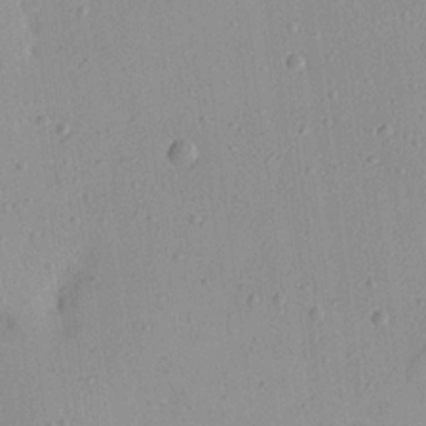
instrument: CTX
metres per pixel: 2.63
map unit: Aa
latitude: 18.8191
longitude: -140.6868
